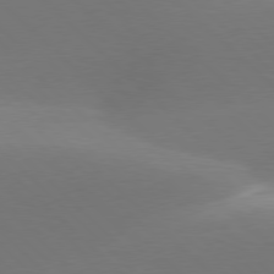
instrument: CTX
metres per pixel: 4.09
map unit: lApd
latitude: 77.5371
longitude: -51.2537
